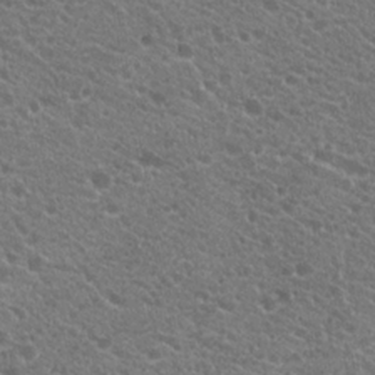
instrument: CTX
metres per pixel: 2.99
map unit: Hto
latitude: 20.3279
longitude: -34.4979
